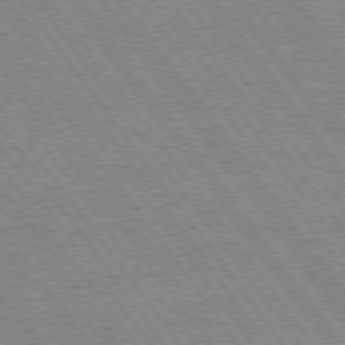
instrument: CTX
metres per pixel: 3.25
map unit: Hpe
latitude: 74.3845
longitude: -139.5371
